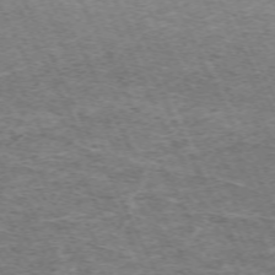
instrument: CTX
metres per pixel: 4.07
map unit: Hpe
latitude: -70.8786
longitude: 11.4266
